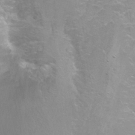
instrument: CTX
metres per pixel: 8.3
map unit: Nhu
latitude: -6.3117
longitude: -48.6868
